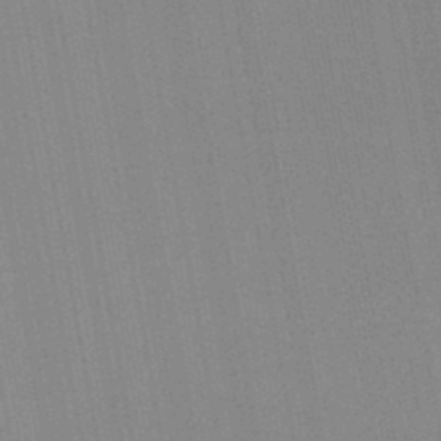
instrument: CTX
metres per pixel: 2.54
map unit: eHb
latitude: -44.5385
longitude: 87.1242
